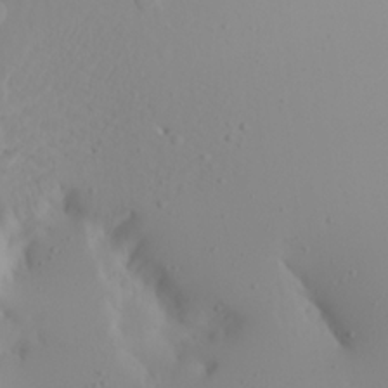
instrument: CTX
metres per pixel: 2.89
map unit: Aa
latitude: 20.7624
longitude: -145.8583
